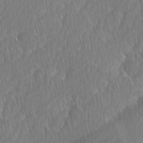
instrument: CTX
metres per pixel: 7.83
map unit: Ave
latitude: -0.8408
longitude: -114.3656
